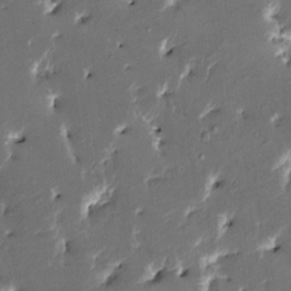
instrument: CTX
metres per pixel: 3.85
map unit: HNhu
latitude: 5.1025
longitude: -5.7072
